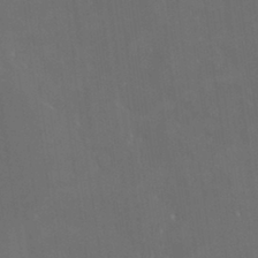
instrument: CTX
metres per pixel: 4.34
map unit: HNhu
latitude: 4.5735
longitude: 13.5966
